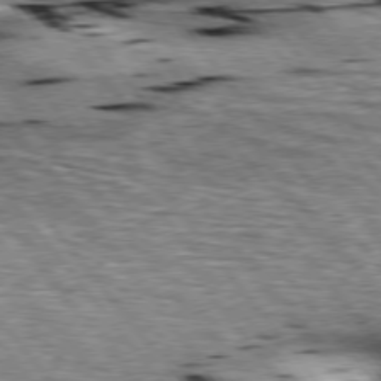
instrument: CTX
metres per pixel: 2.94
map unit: lApd
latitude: 76.2900
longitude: -60.2144
